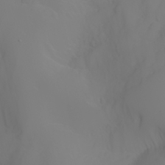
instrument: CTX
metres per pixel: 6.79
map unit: Aa
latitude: -6.5384
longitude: -85.0270
